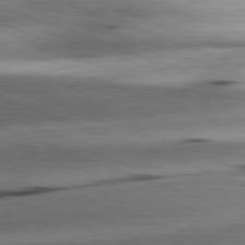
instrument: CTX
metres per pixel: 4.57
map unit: lApd
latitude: 81.6127
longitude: -151.4804
